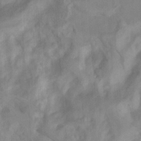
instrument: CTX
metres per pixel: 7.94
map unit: Ht
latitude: -4.4818
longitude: -63.0270
